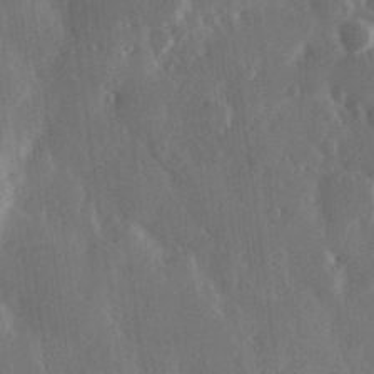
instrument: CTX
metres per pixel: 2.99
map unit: Hve
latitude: 28.0633
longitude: 149.3888
